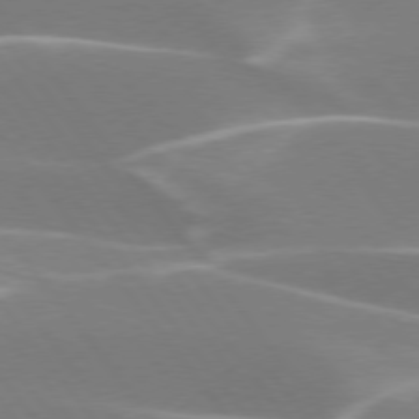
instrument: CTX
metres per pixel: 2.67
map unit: lApd
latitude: 75.6127
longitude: -62.4601
